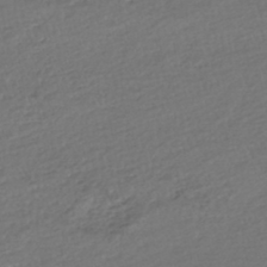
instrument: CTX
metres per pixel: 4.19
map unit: HNhu
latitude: -45.8800
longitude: 101.2375
